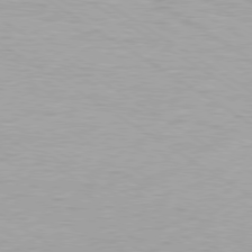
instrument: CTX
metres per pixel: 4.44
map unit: Ap
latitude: -80.0472
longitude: -58.1200
